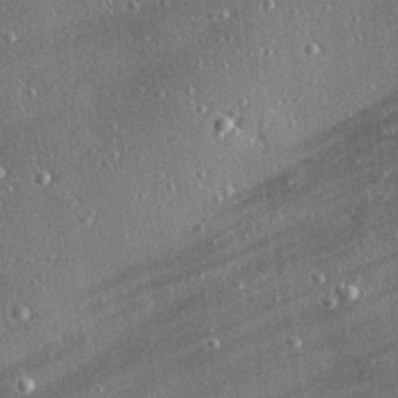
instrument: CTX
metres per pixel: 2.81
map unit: Hve
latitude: 27.9339
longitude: -90.5357
